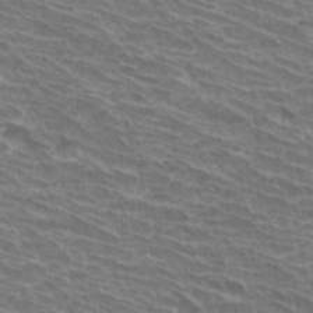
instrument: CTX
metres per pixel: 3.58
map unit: Hto
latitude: 31.3104
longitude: -41.8016
